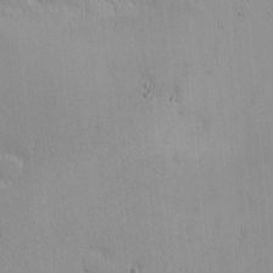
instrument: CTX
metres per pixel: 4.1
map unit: eHh
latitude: -2.3117
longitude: -85.2537
